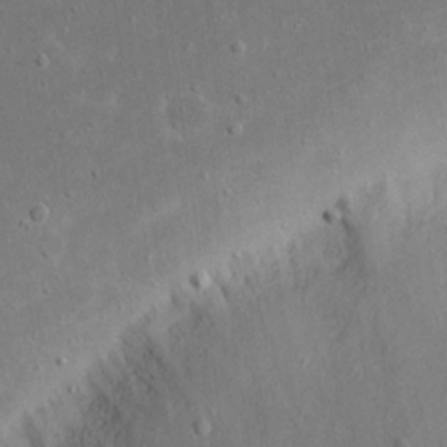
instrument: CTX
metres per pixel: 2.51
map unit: eHh
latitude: 17.2348
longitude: -72.0822
